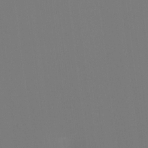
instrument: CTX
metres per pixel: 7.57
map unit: Hto
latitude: -7.9556
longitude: -50.2144
